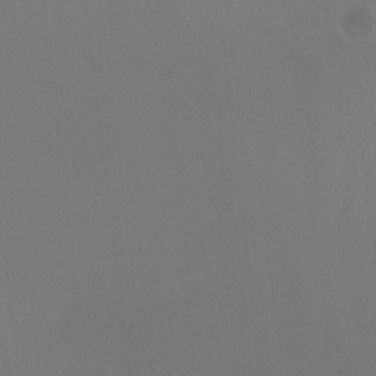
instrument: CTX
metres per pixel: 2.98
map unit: HNhu
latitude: -0.6519
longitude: -0.7246
